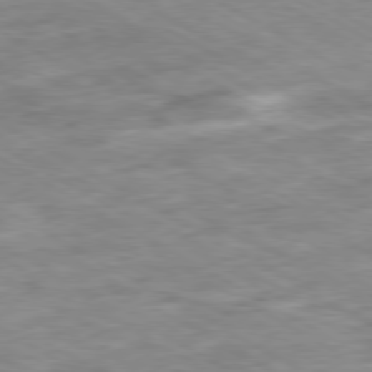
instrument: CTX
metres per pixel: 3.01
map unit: Ap
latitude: -80.2362
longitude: -73.5938
